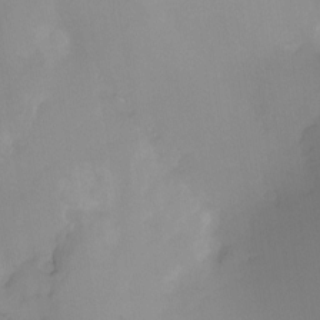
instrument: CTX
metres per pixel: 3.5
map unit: Ht
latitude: -12.1606
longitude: -48.8380
